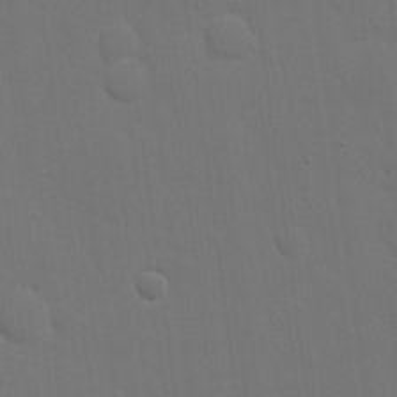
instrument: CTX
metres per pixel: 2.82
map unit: eHh
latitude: 19.1025
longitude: -66.8758
